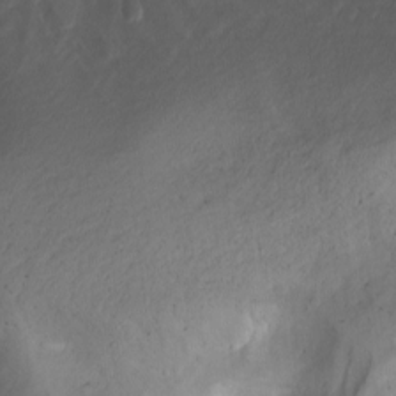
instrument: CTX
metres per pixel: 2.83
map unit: Nhu
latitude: -7.2754
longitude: -51.8583
